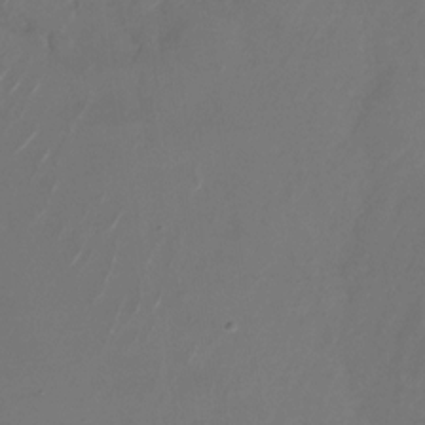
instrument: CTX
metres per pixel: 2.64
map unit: Nhu
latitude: -28.4251
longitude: -71.5938
